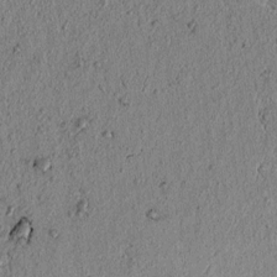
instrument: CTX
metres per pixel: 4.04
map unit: lAvf
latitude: 6.9892
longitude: 163.9745
